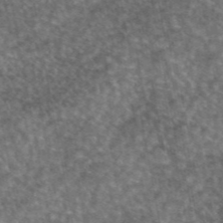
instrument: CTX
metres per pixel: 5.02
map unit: eAb
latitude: 45.2537
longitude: 108.7274
